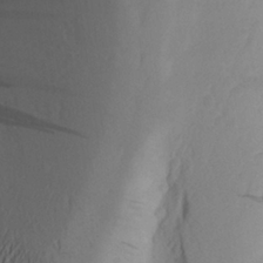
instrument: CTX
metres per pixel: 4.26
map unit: Aa
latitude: 25.2914
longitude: -149.3482
